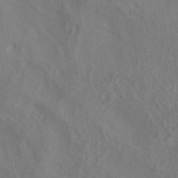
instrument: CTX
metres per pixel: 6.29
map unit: ANa
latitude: -36.4062
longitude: 95.5588
